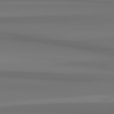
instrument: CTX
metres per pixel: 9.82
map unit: Hpe
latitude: 78.8758
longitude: -137.4616
